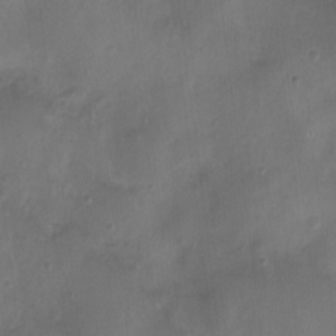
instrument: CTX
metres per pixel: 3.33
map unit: Nhu
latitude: 4.8947
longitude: -16.8947
